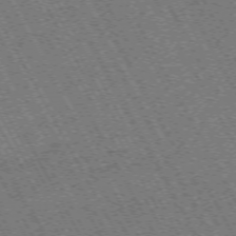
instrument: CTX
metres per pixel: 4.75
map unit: Hpe
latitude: -71.8422
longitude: 11.2376
